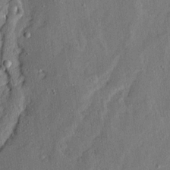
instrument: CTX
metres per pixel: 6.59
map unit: Ave
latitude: 13.4804
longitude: -137.0648
